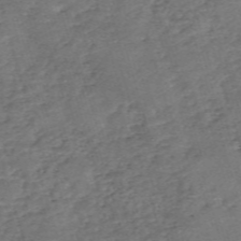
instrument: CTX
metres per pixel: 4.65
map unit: eHh
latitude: -54.9920
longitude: -90.8758
